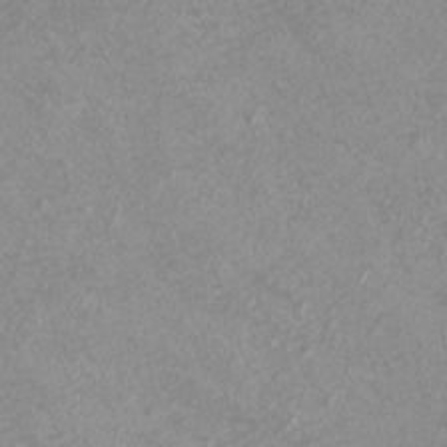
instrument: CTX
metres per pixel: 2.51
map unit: eHh
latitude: -7.2187
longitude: -77.2348
